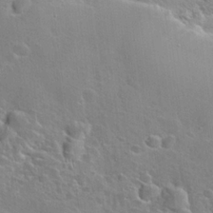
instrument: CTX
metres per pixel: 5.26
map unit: Hto
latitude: 19.6505
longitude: -49.5749
